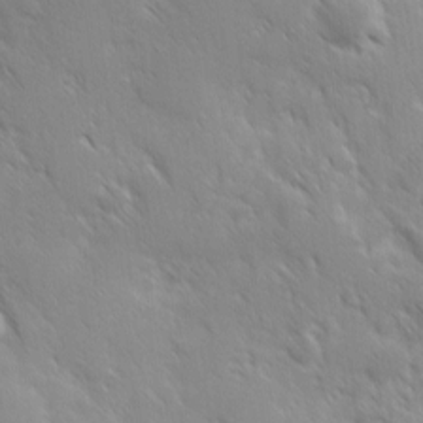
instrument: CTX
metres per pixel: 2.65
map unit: Ave
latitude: 9.4238
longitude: -103.8394
